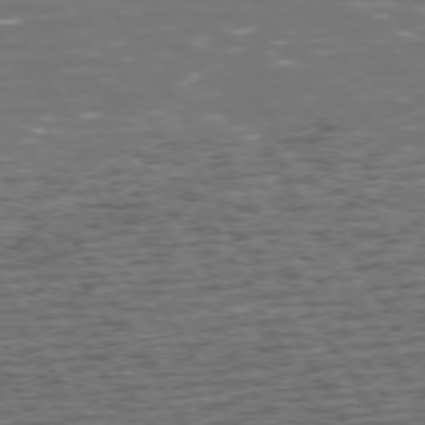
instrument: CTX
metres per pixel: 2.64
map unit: Hpe
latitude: 72.5924
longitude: -127.2537
